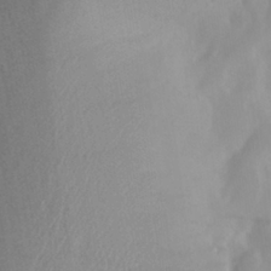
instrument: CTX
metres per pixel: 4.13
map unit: Aa
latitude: 26.4412
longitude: -147.1215
